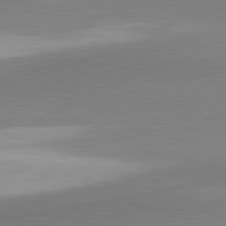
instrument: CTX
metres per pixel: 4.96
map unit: lApd
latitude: 81.2726
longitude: 166.4251
